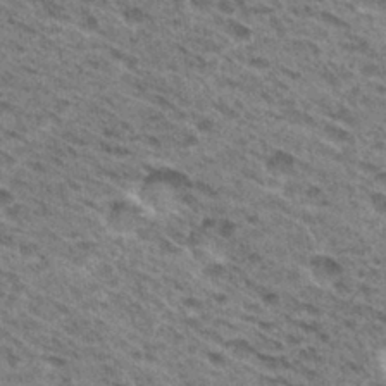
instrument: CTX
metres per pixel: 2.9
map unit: Hto
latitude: 31.7828
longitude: -47.0270
